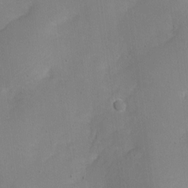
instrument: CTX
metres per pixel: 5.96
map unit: Nhe
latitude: -20.2361
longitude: 144.1039
